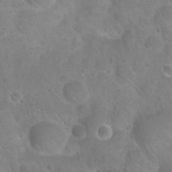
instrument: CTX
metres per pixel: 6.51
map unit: Nhu
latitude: 24.5167
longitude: -52.0822
